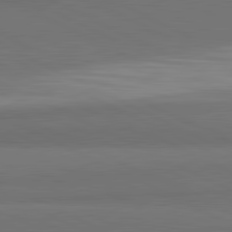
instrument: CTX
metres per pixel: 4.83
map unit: lApd
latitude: 82.0822
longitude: 158.9730
